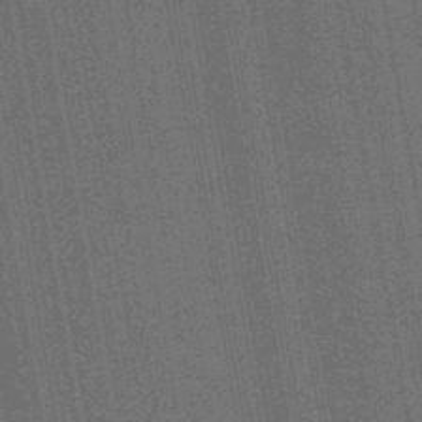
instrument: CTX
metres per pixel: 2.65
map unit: HNb
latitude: -47.5021
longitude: -46.8569
